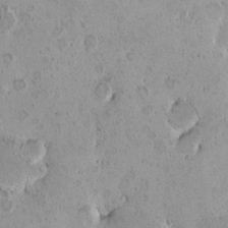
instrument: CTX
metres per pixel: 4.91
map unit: HNhu
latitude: 6.3656
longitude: 14.6519
